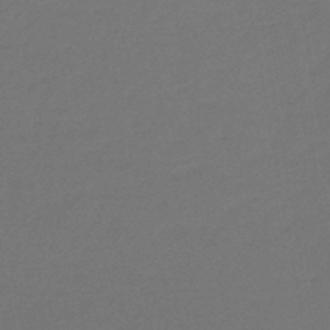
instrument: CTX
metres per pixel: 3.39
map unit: eHb
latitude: -47.3131
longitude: 88.3117
